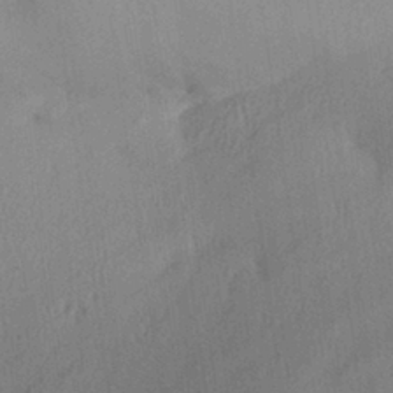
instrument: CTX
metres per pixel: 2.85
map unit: Aa
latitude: 29.1025
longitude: -137.1215
